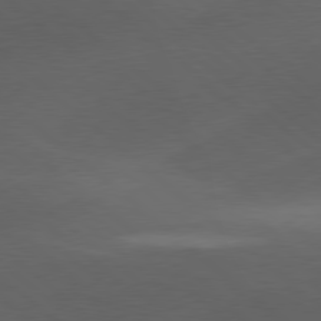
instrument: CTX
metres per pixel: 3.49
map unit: lApd
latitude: 78.4034
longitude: -52.2712
